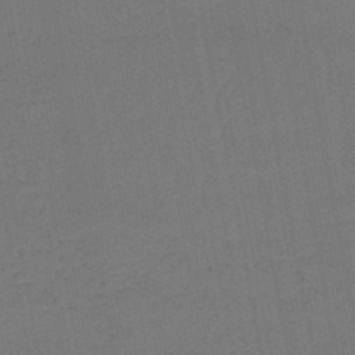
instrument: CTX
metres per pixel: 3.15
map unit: lHb
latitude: -45.5399
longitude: 63.5588
